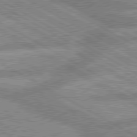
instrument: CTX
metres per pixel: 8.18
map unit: lApd
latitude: 80.1011
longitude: -166.8569
